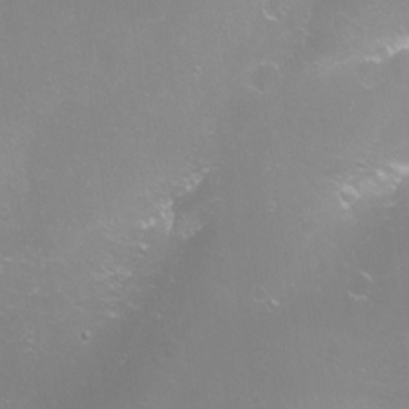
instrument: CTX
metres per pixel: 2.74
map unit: Nhu
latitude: -7.8611
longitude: -74.5357
